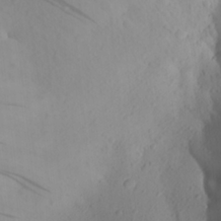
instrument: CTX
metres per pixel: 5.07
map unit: Aa
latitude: 24.3278
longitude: -147.7639
